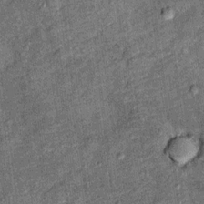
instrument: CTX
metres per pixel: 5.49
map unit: Ht
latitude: 11.3860
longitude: -39.0080
